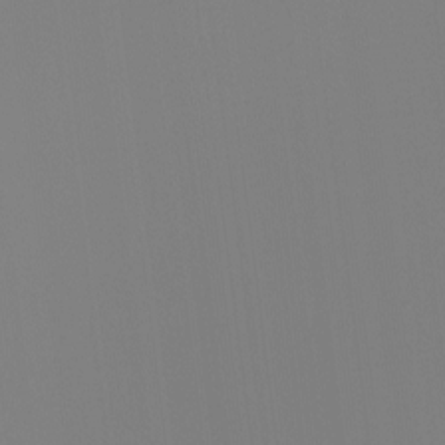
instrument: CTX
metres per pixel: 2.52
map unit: Ht
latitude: -4.7085
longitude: -61.9339
